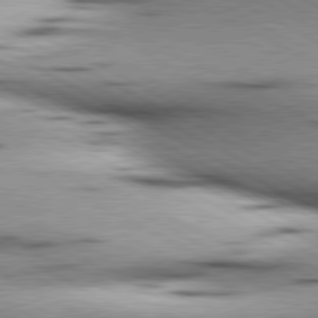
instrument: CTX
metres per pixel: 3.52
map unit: lApd
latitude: 80.4412
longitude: 156.5763
